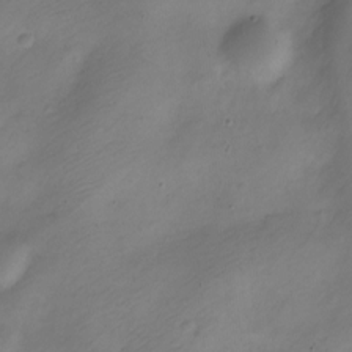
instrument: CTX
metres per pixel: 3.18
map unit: Nve
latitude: -23.1242
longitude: 105.9178
